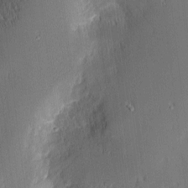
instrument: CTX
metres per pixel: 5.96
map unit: Nhu
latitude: 3.0080
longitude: -76.2333
